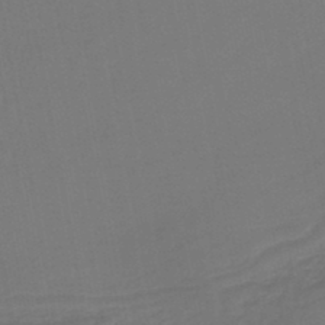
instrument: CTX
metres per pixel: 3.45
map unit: lHb
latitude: -45.9367
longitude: 77.5210
